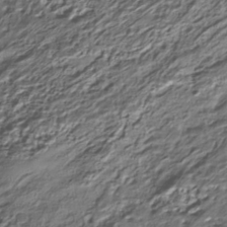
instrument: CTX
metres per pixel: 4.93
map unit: HNhu
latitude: -40.2361
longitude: 107.6911
